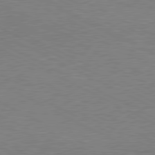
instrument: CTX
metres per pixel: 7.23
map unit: lApd
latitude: 79.6505
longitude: -128.0255
